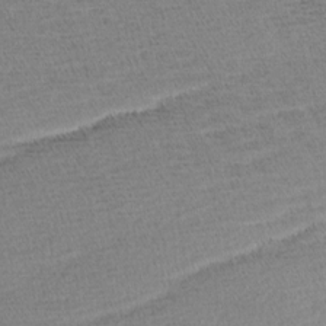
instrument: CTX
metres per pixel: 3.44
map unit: Aa
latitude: 7.0647
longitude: -137.1781
